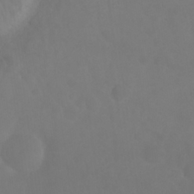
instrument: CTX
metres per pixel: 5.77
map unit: Nhu
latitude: 27.8772
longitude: -64.7624
